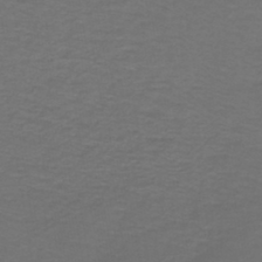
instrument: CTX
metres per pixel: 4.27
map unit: lHb
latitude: -43.2375
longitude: 56.4629
